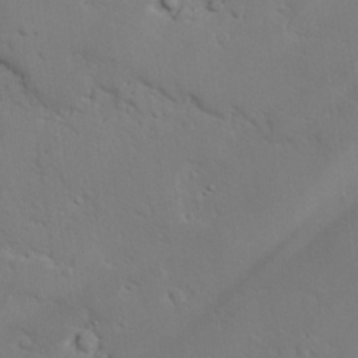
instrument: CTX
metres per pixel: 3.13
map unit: lAvf
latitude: 25.6693
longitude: -110.0822
